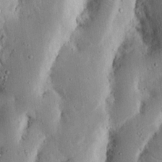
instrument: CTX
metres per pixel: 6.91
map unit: Nhu
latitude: 17.0836
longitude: -74.6491
